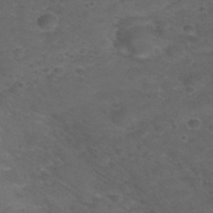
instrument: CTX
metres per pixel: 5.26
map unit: Nhu
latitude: 28.8002
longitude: -49.8772
